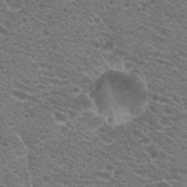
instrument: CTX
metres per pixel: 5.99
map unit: Hto
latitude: 20.5924
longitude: -34.3845
